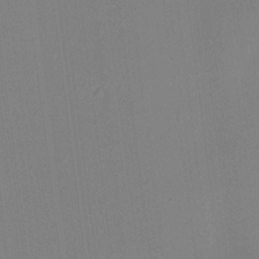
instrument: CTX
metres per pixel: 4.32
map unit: HNhu
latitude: 13.4616
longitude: 12.4818
